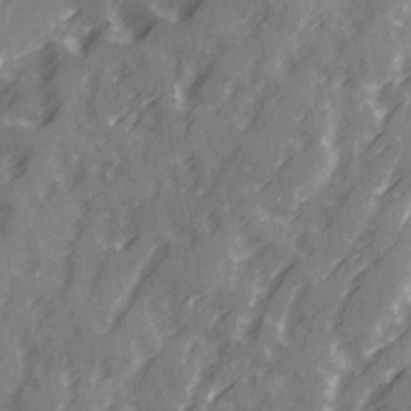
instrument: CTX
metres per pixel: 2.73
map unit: Ave
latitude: 20.4034
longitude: -131.4427
